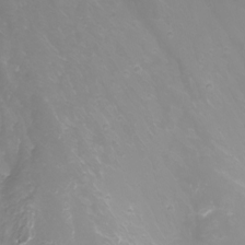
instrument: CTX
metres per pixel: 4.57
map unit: Nhu
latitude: -8.6329
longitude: -80.1578
